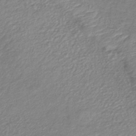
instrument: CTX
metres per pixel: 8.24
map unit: lHb
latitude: -40.3873
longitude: 70.8219
